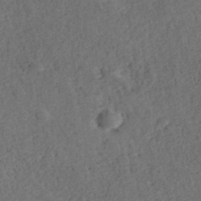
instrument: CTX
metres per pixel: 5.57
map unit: ANa
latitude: 39.6883
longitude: 18.1606
